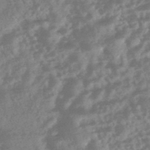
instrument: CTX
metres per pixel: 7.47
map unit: HNhu
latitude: -45.5777
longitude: 92.8408
